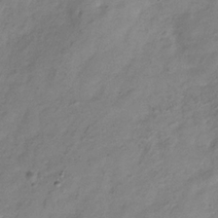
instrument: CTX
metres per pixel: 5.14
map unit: Hve
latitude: -32.8597
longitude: 90.8975
